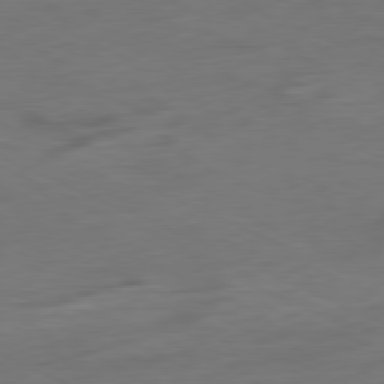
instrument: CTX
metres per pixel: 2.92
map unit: Ap
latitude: -80.4440
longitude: -92.8002
